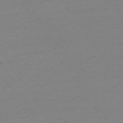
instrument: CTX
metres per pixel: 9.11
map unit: Ap
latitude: -74.0472
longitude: -81.5560
